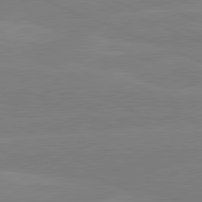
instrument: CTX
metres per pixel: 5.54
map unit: lApd
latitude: 81.6127
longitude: -169.5371
